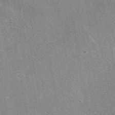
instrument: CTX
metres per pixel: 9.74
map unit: eAb
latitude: 46.9325
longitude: 114.4818
